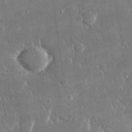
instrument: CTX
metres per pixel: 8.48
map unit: lHvf
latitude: 30.5735
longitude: -92.7813
